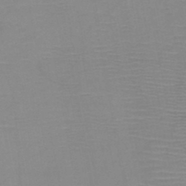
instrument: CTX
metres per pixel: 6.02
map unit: HNb
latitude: -46.4629
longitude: -40.9324
